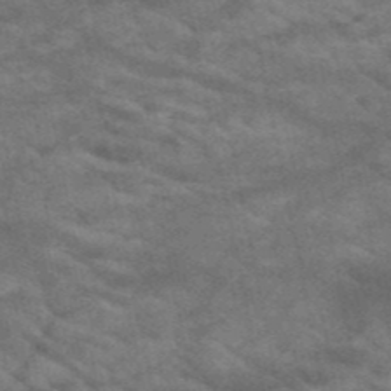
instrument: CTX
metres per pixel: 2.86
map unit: HNb
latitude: -52.6140
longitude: -43.1592
